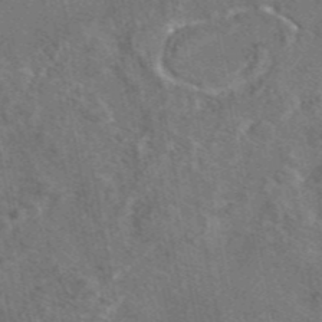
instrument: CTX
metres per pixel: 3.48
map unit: eAb
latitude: 45.7260
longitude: 108.9920
